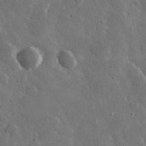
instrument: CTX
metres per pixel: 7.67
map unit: lHvf
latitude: 34.0822
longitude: -87.5749
